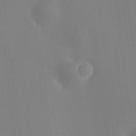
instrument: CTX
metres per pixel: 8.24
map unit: HNhu
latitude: 9.7261
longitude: 10.3117
